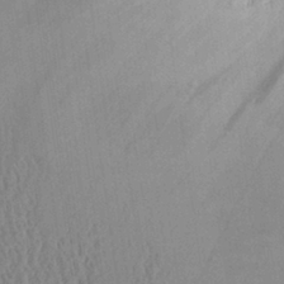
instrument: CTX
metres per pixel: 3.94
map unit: Aa
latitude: 29.0269
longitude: -137.2726
